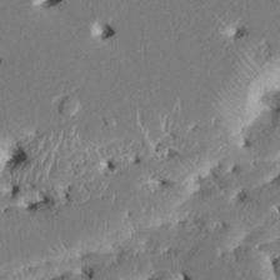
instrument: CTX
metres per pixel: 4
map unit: HNhu
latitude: 5.4048
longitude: -5.1781
